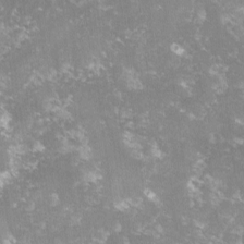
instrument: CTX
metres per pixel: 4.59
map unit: lHvf
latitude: -14.6141
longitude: -99.1403
